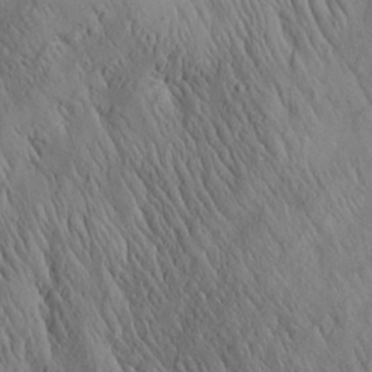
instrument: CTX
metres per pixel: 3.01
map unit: Aa
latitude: 26.7813
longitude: -142.1200
